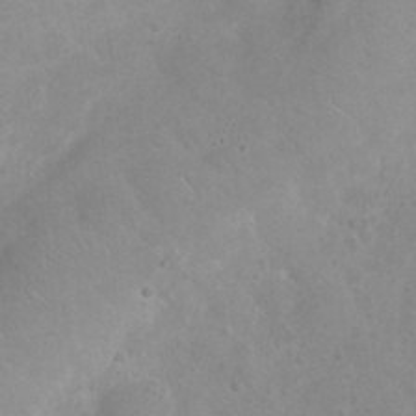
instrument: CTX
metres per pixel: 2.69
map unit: Nhu
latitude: 24.5356
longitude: -52.3279
